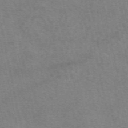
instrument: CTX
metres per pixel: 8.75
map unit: eAb
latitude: 50.5923
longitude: 105.8422
